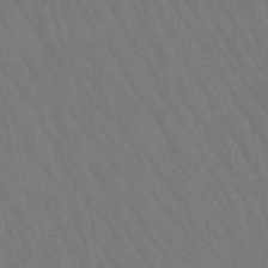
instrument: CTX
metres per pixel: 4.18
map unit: lHb
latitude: -47.6910
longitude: 69.8044
